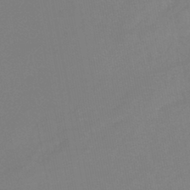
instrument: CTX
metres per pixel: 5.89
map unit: HNb
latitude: -46.6329
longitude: 56.8408
